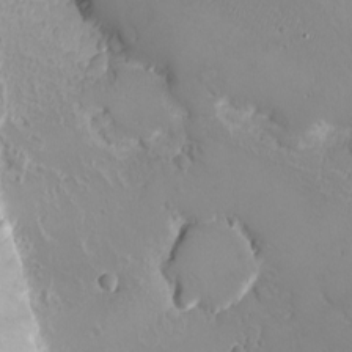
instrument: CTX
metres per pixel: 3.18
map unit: eHh
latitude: -8.5385
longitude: -69.7638
